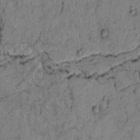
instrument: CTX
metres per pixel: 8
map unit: lAvf
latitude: 4.0633
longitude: 158.7841
